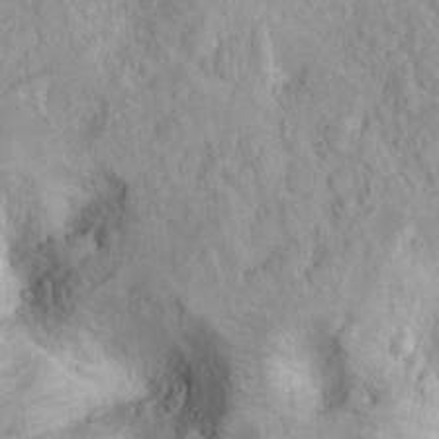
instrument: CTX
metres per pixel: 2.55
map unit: Ht
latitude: 9.1970
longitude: -31.6316
